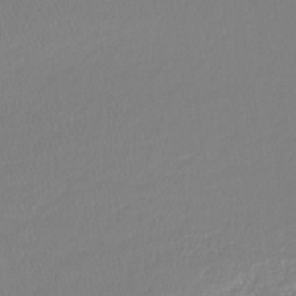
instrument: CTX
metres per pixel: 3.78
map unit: lHb
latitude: -41.8044
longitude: 71.6911
